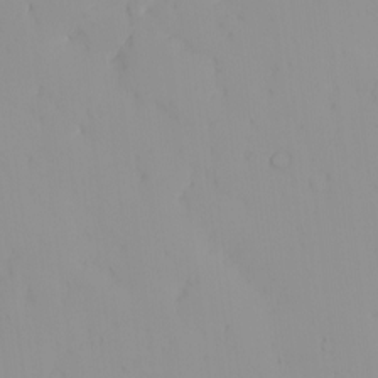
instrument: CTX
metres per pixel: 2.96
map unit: eHh
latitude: -1.3888
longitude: 20.2928
